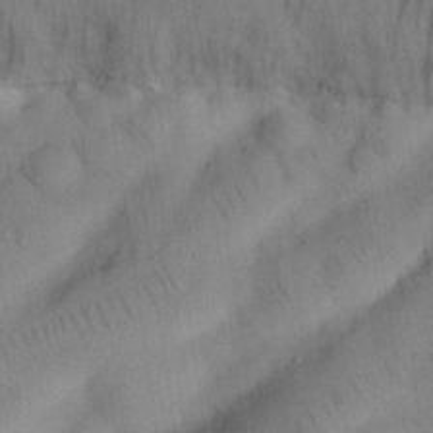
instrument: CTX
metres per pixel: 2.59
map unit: Nhu
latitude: 26.5735
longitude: -71.8205
